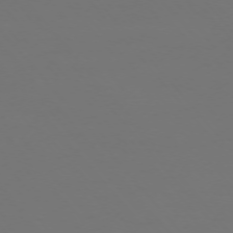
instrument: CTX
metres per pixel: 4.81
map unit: Ap
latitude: -74.7275
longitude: -76.2522
